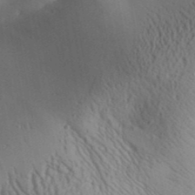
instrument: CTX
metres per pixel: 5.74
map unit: Aa
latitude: 31.8584
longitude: -142.7057
